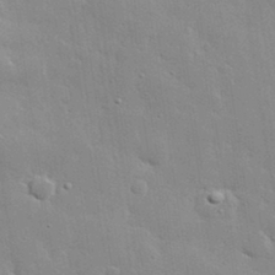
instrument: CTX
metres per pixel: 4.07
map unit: lHvf
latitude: 33.5938
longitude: -91.5371
